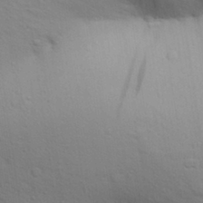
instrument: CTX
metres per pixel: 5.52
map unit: Aa
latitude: 30.3657
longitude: -147.2726
